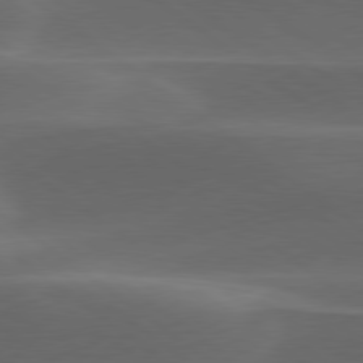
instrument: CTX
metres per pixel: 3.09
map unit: lApd
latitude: 79.1970
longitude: -48.8947
